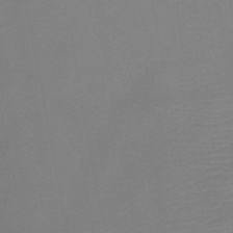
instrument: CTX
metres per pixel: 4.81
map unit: HNb
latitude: -50.8786
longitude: -46.0633
